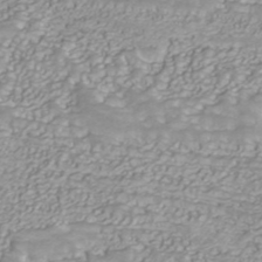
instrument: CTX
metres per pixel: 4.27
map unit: ANa
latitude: 41.2914
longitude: 32.3496
